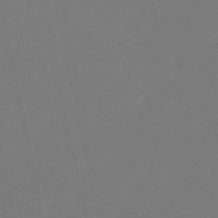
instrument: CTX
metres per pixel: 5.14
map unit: lHb
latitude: -49.4644
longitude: 78.8597
